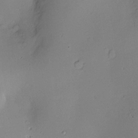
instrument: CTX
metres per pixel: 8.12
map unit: Nve
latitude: -9.4643
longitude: 174.4817
